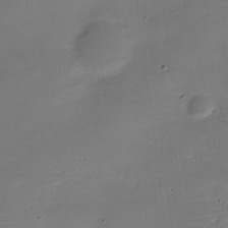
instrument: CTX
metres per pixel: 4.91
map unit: Nve
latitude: -21.5021
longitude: 105.0297
